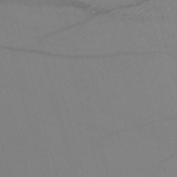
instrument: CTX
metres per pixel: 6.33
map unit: HNb
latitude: -53.3698
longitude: -49.8772
